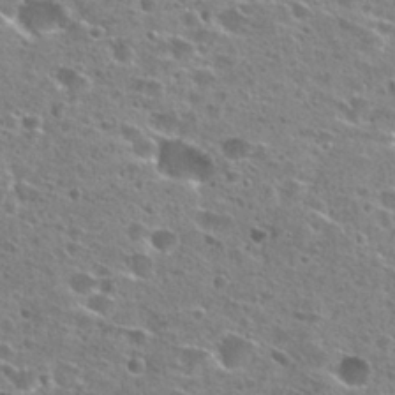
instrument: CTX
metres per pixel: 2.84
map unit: Hto
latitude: 26.4412
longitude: -47.4427
